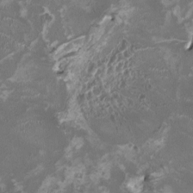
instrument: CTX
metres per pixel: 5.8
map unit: HNhu
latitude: 1.4993
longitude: -2.9136
